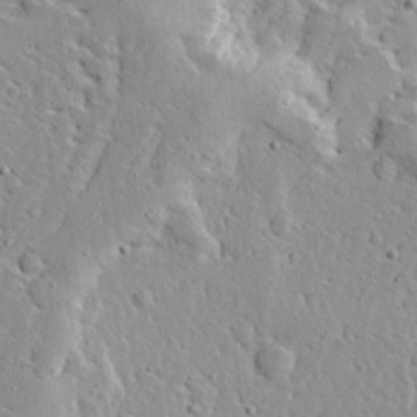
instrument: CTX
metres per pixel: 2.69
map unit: Ave
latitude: 12.7058
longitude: -138.2333
